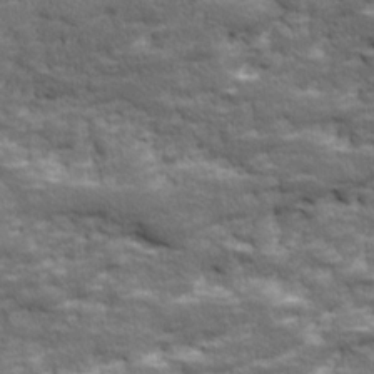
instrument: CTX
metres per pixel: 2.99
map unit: Ave
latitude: 17.8772
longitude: -135.9717
